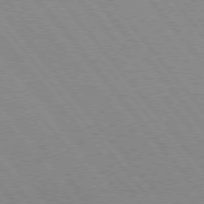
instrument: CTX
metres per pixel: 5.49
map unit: Hpe
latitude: 76.3089
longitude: -153.0459
